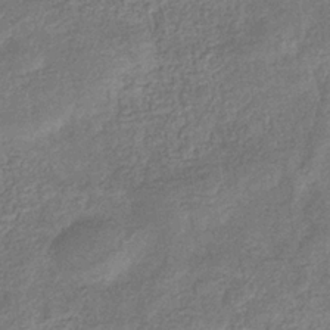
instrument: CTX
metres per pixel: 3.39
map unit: eHb
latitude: -33.8612
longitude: 76.5952
